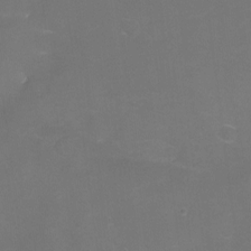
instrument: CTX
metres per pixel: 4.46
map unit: Nhu
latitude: -16.1039
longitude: -56.1010
